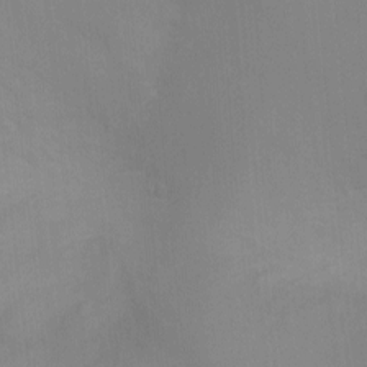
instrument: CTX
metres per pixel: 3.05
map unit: Ht
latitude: -3.4265
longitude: -17.4049
